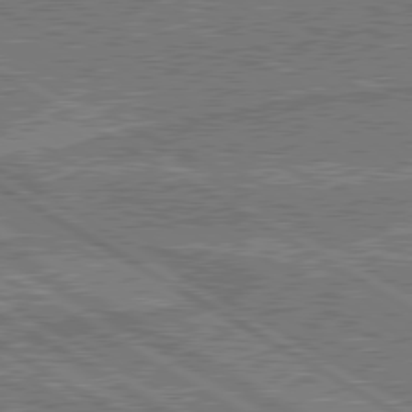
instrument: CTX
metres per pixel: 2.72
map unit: lApd
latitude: 79.9528
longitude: 168.7085
